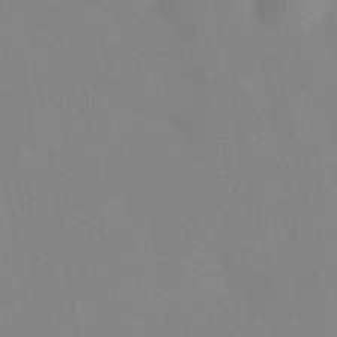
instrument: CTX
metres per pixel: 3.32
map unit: HNhu
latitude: -40.2172
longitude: 101.1620
